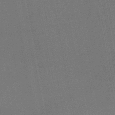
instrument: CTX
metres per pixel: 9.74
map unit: lHb
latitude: -49.4644
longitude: 73.8800
